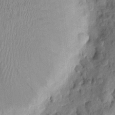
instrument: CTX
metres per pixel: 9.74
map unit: Htu
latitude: 2.0633
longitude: -179.6316
